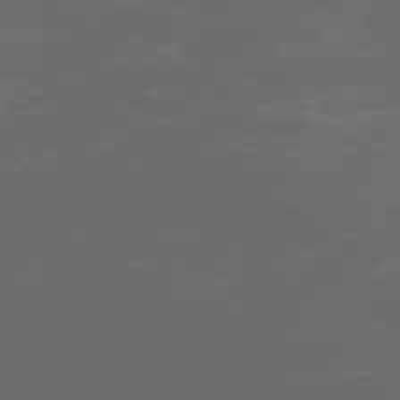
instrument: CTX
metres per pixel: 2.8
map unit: Hpe
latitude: -73.6344
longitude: 5.5210
